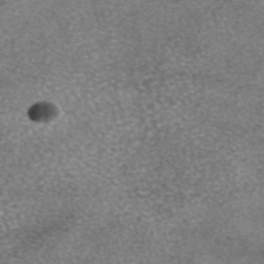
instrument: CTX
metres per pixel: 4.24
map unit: eAb
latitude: 45.9717
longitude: 103.2187
